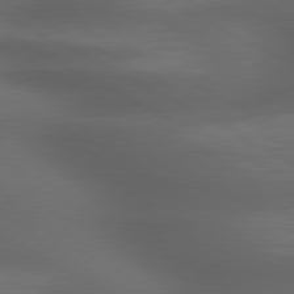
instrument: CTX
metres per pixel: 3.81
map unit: lApd
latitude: 79.4994
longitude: -119.4237
